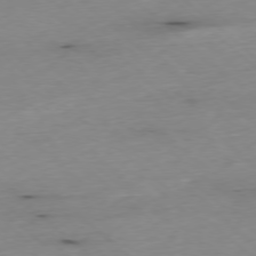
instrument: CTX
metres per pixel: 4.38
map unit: Ap
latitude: -77.8611
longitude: -89.7261
